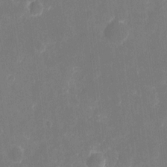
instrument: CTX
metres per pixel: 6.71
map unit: eHh
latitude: 8.4034
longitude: -70.4034
